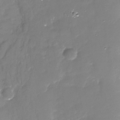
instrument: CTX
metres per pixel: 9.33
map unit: Nhu
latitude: -30.1417
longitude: -77.8205
